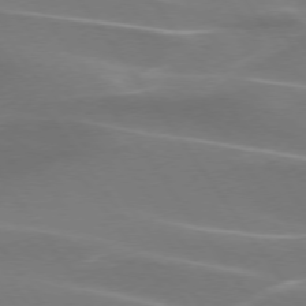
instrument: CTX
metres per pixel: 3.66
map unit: lApd
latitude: 74.4979
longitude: -61.9339
